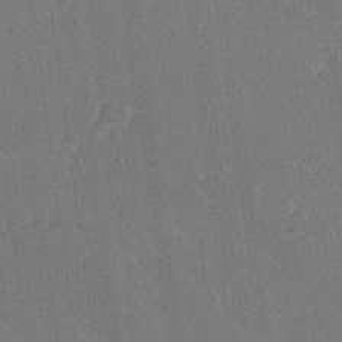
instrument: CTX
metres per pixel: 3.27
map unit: Ave
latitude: 20.0822
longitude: -136.7435
